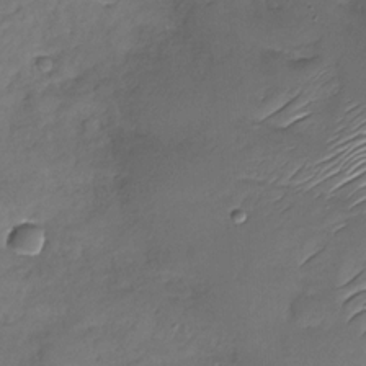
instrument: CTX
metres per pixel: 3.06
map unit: Nhu
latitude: -27.7099
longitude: -61.7260
